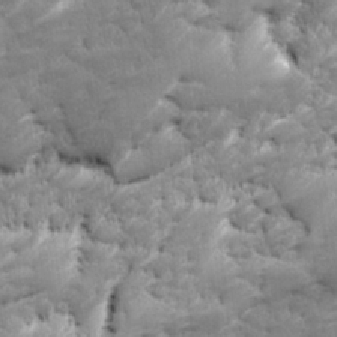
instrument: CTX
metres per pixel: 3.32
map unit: Ave
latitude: 16.8569
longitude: -135.6883
